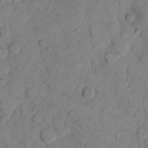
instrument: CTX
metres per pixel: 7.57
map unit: eHh
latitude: 7.8772
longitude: -63.3860
